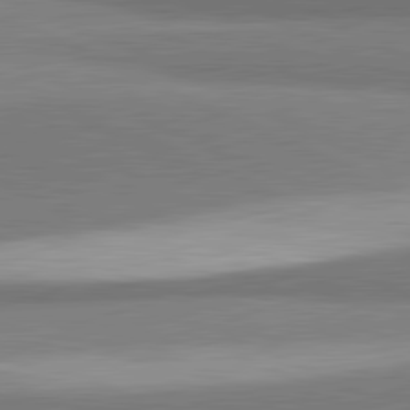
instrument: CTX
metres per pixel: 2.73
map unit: lApd
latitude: 81.7261
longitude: 162.1794
